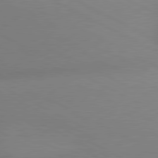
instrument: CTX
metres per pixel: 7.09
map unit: lApd
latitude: 80.7057
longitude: 128.7274
